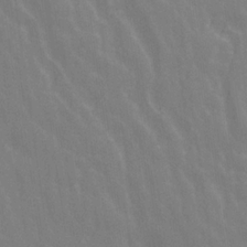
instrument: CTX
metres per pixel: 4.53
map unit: Ave
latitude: 20.8947
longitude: -134.3656
